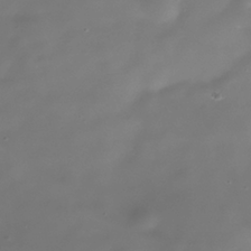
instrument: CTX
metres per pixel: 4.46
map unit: Nhe
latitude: -38.8408
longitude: -118.1766
